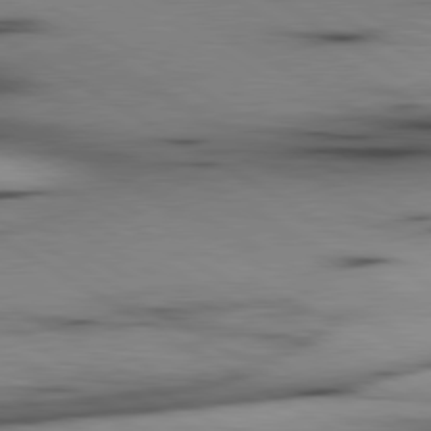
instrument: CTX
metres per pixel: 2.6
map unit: lApd
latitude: 80.1578
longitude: 160.4251
